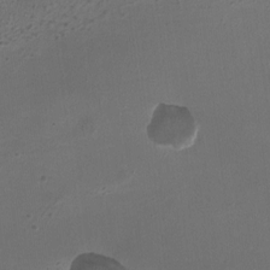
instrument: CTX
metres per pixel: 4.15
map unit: HNhu
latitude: -3.0108
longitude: -2.9702
